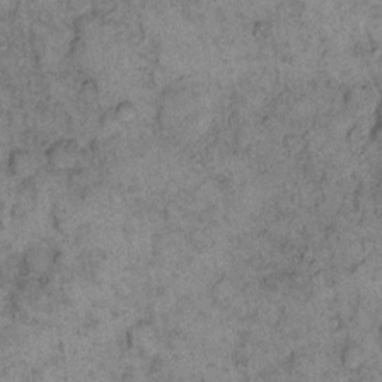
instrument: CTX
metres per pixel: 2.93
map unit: eHh
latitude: 11.8395
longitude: -63.7639
